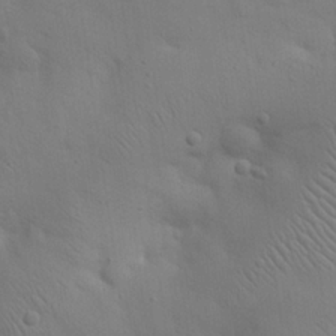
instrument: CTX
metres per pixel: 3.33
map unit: eHh
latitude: 25.5371
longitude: -69.6505
